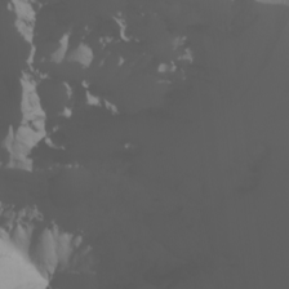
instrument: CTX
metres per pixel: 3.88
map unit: Nhu
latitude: -6.2361
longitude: -93.5182
